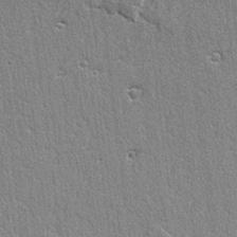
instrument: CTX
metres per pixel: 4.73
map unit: lAvf
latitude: -4.9919
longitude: -109.5182
